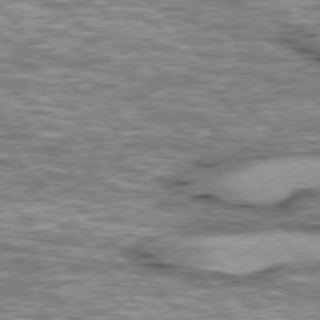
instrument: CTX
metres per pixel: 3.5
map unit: lApd
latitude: 76.8947
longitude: -49.2726
